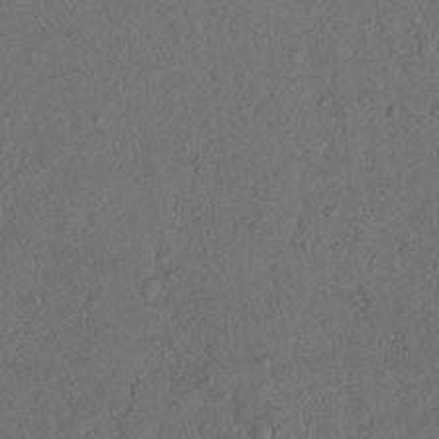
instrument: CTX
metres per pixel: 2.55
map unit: Nhu
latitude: 18.1389
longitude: -77.4426
